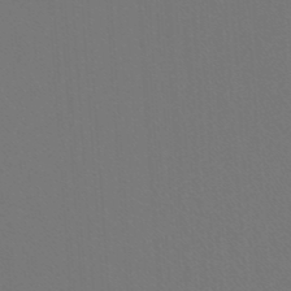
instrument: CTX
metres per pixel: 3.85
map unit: lHb
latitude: -47.8422
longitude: 64.0283
